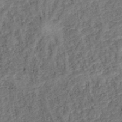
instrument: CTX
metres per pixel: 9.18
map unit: ANa
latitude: 42.2523
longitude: 18.0472
